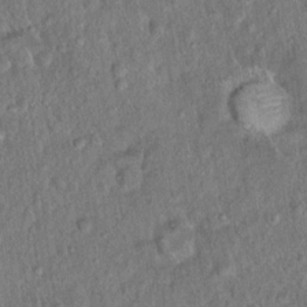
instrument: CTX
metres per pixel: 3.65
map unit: Hto
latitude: 15.9717
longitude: -40.9324
